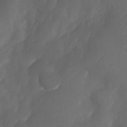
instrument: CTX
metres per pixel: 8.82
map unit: Nhe
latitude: -33.7667
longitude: -145.4615
